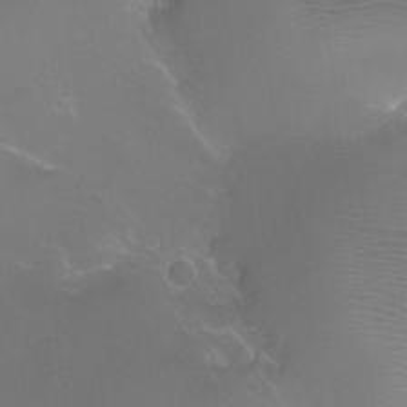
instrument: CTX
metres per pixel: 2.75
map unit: Ht
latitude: -12.5952
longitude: -44.3467
